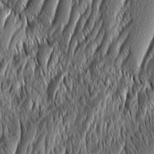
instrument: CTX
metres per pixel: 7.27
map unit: Aa
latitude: 8.1956
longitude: -130.3846
